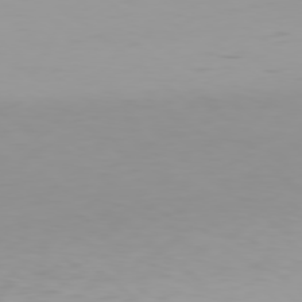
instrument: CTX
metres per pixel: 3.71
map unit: Hpe
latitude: 78.2523
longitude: -138.4223
